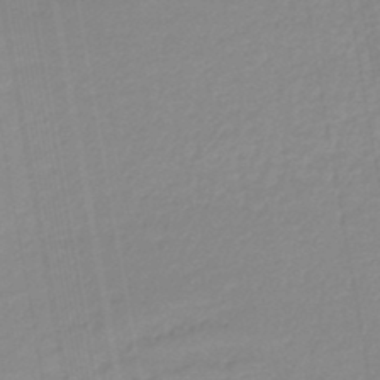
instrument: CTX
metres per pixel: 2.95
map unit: lHb
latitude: -45.9556
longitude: 67.0297
